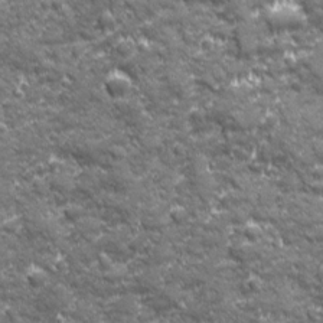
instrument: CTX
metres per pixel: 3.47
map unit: Ave
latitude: 19.6694
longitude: -134.0822
